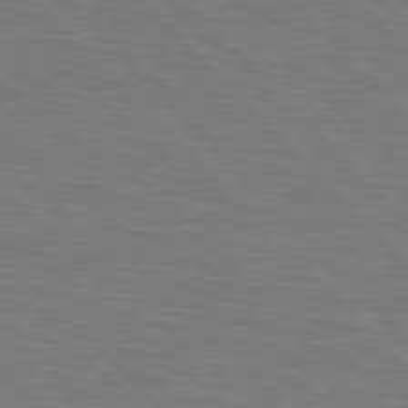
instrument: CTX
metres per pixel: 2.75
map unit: Hpe
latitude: 77.1970
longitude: -151.1403
